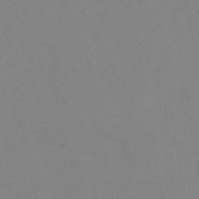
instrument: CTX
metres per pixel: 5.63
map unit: lHb
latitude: -37.4643
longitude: 74.4062
